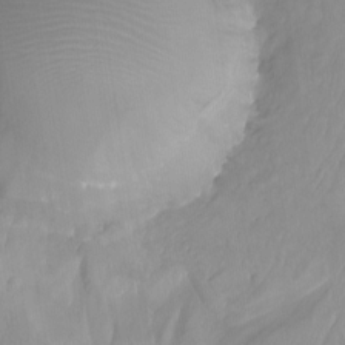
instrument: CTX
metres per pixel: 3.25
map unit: Nhu
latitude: -12.0094
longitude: -68.3656
